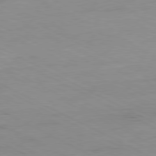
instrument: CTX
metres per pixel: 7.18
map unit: Ap
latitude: -80.9731
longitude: -92.4412
